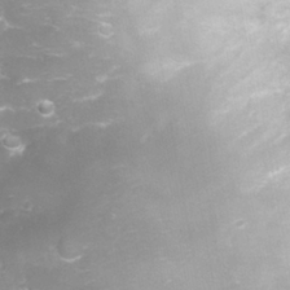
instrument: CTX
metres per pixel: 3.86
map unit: Nhu
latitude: 27.5182
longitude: -63.5182
